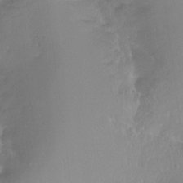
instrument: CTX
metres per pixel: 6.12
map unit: Hto
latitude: -11.4643
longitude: -38.4790
